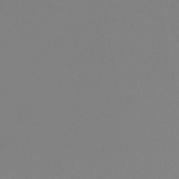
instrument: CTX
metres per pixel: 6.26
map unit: lHb
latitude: -44.4440
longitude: 75.7100
